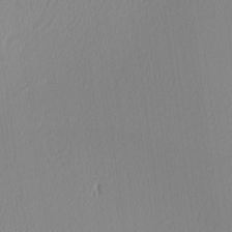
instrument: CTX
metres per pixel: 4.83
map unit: Ave
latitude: 2.8947
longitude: -114.7813
